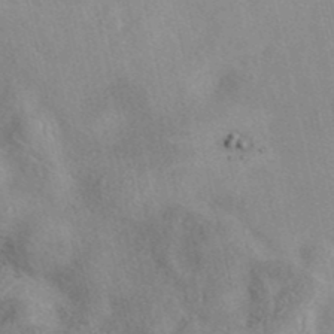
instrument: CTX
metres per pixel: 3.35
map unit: eAb
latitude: 40.1766
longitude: 109.4076
